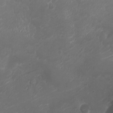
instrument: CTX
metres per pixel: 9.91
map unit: Ht
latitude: -1.5211
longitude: -18.8947
